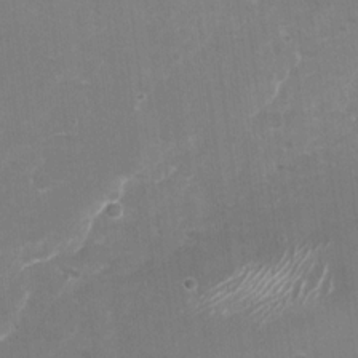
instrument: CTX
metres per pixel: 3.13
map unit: Nhu
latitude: -27.5777
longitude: -61.6127
